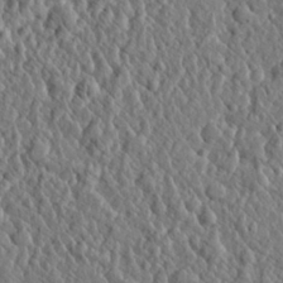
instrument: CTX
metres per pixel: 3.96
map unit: eHh
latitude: 27.9528
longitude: -76.4412
